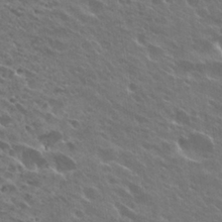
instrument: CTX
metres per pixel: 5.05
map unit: Hto
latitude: 27.7261
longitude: -41.4804
